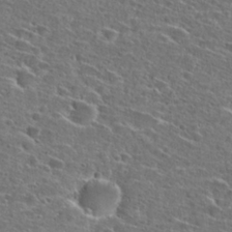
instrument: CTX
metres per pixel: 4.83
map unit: Hto
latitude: 26.6869
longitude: -46.5735
